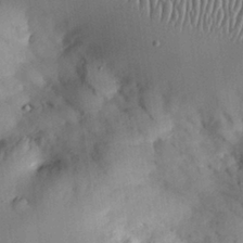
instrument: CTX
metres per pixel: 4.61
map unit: Nhu
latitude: 28.6301
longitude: -72.4790
